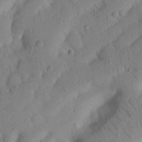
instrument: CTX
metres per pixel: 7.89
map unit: Nhu
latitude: 20.9892
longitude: -74.3845
